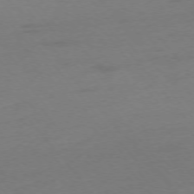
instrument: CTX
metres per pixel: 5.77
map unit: Ap
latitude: -75.8045
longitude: -72.4601
